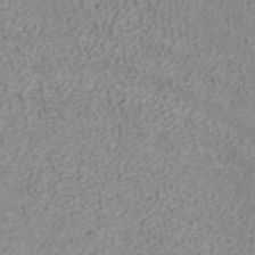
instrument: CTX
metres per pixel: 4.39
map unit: ANa
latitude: 40.4223
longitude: 21.8422
